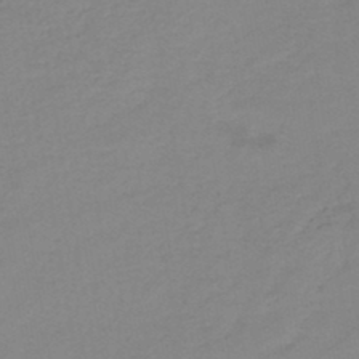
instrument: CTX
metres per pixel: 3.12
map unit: HNb
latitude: -45.2376
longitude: -35.8394
